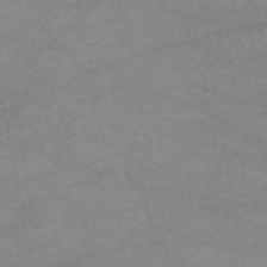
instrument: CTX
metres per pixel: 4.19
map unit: lHb
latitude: -46.5196
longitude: 62.0850
